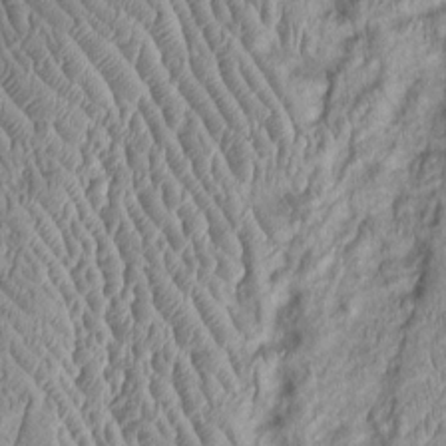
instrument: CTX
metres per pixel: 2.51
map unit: Htu
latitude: -5.8233
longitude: 156.3873
